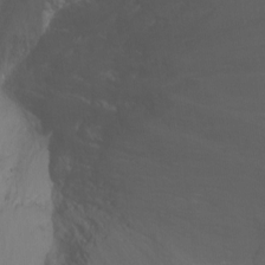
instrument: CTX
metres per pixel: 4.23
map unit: Ht
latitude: -6.4629
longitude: -34.9513
